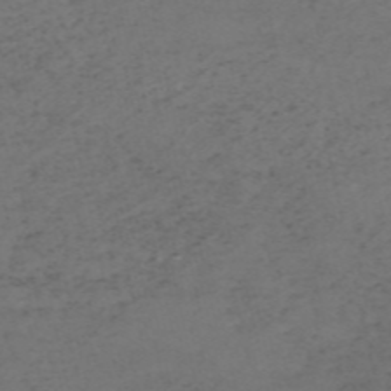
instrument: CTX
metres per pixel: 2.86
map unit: HNb
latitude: -55.8611
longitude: -43.8206
